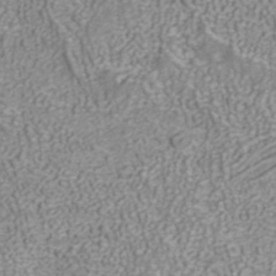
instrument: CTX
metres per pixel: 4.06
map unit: ANa
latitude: 40.4412
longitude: 21.3509
